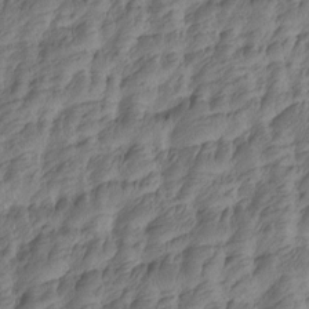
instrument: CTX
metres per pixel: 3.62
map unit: Htu
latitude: -5.0108
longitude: -178.0822
